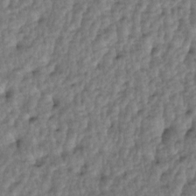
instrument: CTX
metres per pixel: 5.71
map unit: lAa
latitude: -5.4265
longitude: -125.4238
